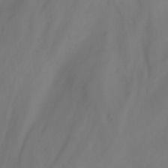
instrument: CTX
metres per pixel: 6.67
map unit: Hto
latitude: -7.6155
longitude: -44.2522
